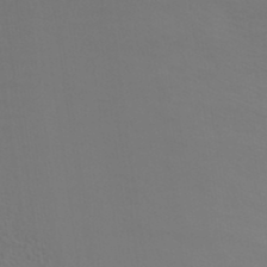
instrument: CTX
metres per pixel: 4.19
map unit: ANa
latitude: 39.3104
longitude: 20.7463
